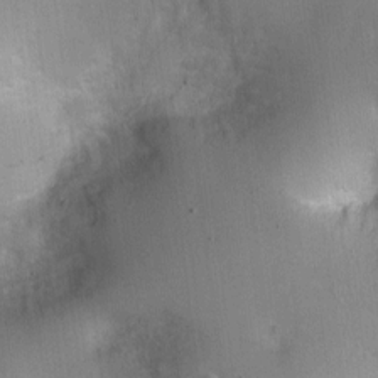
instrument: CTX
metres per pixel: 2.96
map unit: Nhu
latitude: 1.6882
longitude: -16.2711
